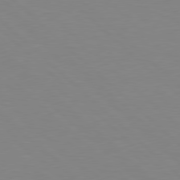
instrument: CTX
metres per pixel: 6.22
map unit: Hpe
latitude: 78.4601
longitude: -164.4223
